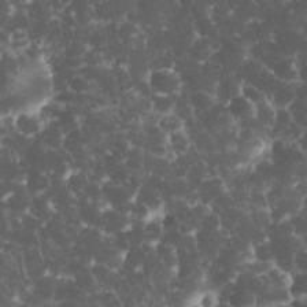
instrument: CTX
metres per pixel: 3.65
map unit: eHh
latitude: 33.5371
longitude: -64.1200
